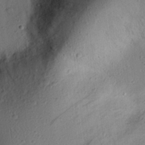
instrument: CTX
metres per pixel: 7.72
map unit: eHh
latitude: 25.3859
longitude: -76.4979
